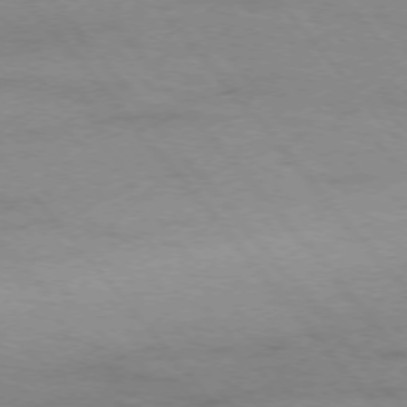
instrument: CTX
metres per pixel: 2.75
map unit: Ap
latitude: -75.9367
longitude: -81.6127
